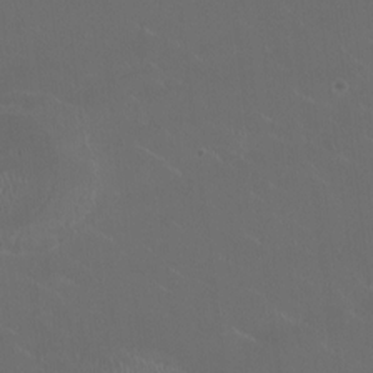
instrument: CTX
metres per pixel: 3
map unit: HNhu
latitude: 1.0458
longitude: -2.7435
